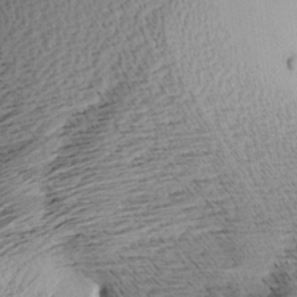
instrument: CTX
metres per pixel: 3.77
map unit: Aa
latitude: 8.0255
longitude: -138.5924
